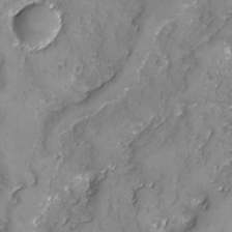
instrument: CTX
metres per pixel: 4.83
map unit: Ave
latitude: -7.7855
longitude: -118.3656
